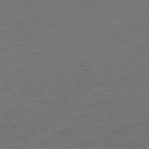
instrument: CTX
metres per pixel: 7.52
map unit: Ap
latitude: -75.8045
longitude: -85.0836
